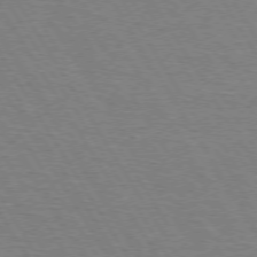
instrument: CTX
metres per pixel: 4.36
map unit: Hpe
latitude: 72.9136
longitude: -123.6127
